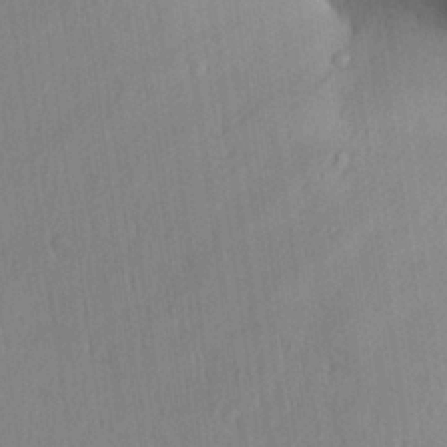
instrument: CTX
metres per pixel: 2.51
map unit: Aa
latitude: 27.5560
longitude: -138.0822
